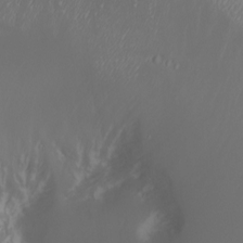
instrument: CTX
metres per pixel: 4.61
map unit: Nhu
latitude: -7.5399
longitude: -91.2537
